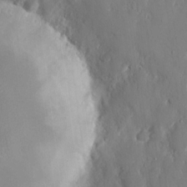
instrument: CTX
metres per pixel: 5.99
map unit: eHh
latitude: 12.9325
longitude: -71.3481
